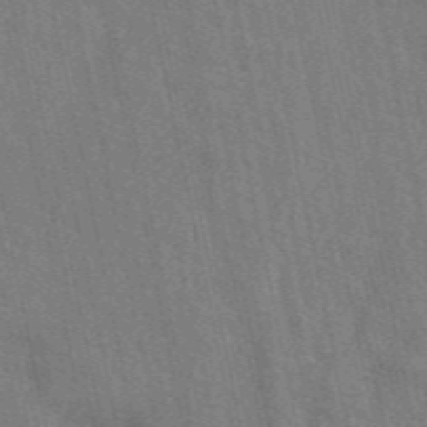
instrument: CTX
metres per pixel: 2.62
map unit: ANa
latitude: 48.8380
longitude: -78.0444
